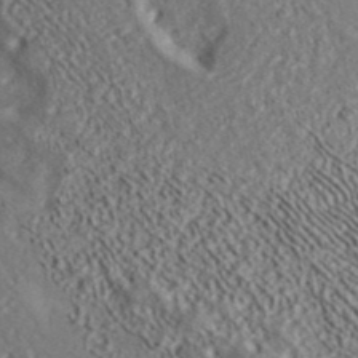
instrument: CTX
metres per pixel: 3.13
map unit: ANa
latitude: 39.3482
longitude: 30.2172
